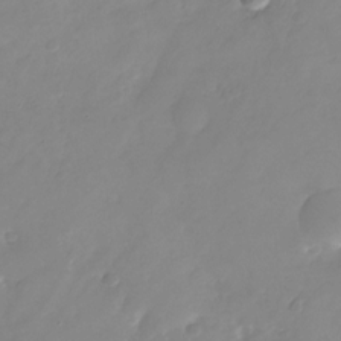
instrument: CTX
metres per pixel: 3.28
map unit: Nhu
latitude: -24.4440
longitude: -69.4616
